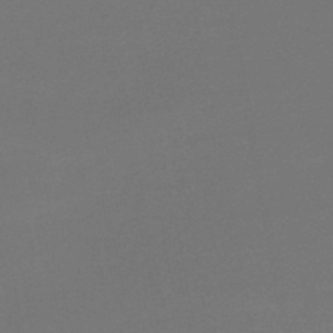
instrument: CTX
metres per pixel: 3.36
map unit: HNb
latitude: -47.9745
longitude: 56.2928
